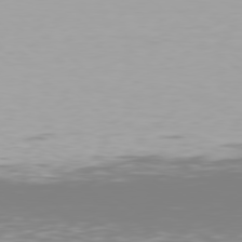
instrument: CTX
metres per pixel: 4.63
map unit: Hpe
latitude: 78.1956
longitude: -135.4426
